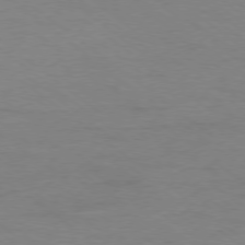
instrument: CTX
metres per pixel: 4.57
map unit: Ap
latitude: -78.7652
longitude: -88.9514
